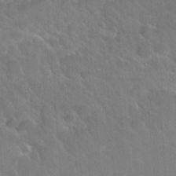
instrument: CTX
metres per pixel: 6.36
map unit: Hto
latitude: 35.9339
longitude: -47.0081
